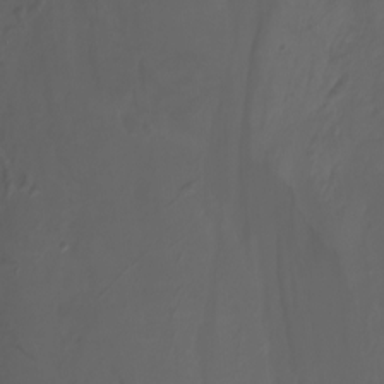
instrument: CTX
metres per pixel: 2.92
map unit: Nhu
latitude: -8.3873
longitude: -79.4616
